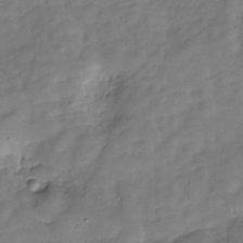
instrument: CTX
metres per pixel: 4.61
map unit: Hve
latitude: -29.5777
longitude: 93.0486
